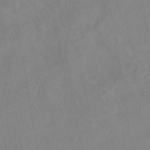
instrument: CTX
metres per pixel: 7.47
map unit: HNhu
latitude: -40.2550
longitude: 100.8596
